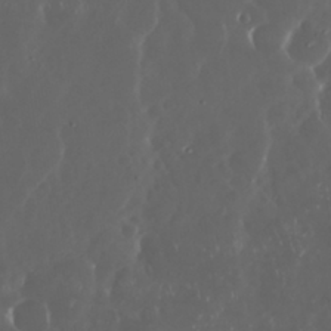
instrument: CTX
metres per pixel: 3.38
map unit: Nhu
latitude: 29.1781
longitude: -59.4426
